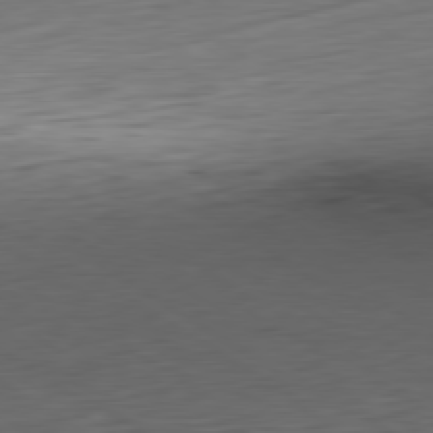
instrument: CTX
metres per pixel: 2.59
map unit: Ap
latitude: -80.5385
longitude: -68.6302
